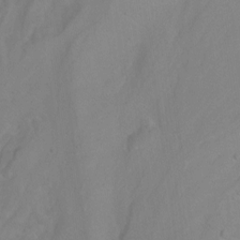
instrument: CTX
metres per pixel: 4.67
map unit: Nhu
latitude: -7.6155
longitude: -44.1011
